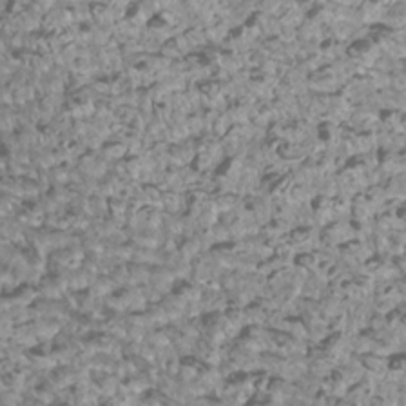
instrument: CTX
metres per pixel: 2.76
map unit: Htu
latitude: 3.3481
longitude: -20.9325
